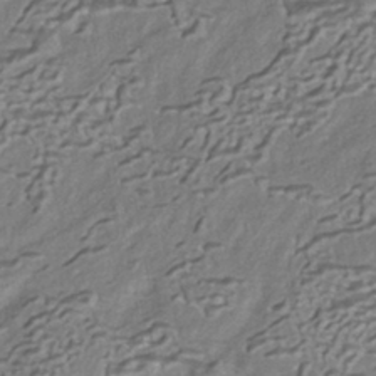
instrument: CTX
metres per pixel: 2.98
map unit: HNhu
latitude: -40.3873
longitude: 107.8234
